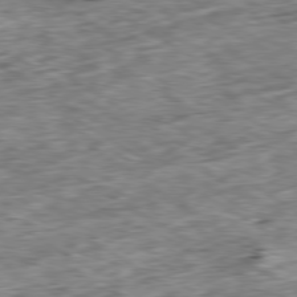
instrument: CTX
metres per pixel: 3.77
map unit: Ap
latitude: -80.0661
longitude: -90.3845
